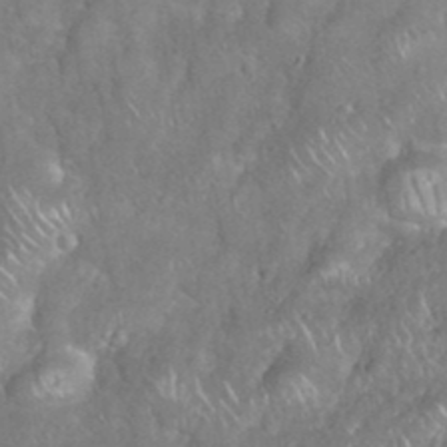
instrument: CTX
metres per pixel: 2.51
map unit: eHh
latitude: 38.2711
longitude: -58.4601
